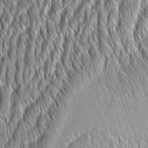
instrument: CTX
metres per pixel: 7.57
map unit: Aa
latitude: 7.3671
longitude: -131.0270
